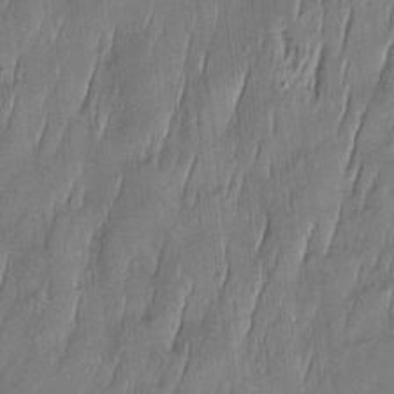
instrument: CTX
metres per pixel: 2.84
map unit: Htu
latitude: -5.7099
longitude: 175.1431
